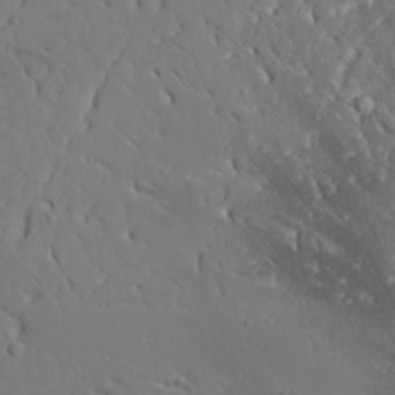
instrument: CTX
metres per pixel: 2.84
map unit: Aa
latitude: 30.6491
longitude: -132.4412
